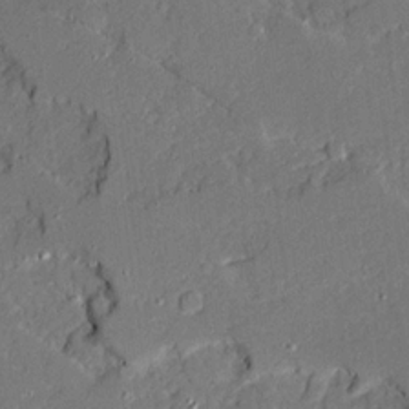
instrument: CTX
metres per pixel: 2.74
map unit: Ave
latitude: 19.5938
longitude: -128.1578
